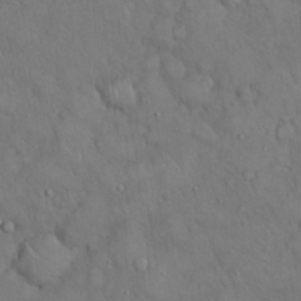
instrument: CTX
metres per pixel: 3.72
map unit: Hto
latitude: 19.1970
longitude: -60.3467
